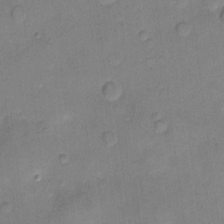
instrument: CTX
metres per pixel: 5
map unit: eHh
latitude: 11.0270
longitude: -64.4223
